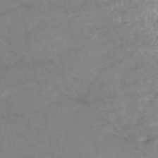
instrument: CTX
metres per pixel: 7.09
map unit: HNb
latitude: -53.2187
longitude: -46.1389
